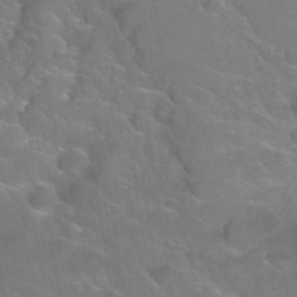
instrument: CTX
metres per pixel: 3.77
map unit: Hto
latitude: 35.6316
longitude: -46.1389
